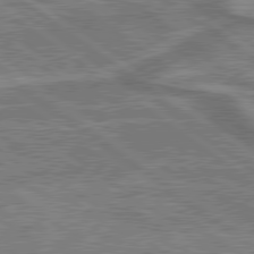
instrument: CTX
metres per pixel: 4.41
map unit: lApd
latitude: 79.7072
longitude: 174.1605
